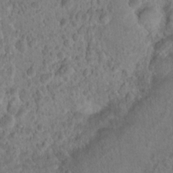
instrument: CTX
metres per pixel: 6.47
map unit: Hto
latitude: 18.2333
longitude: -40.2711
